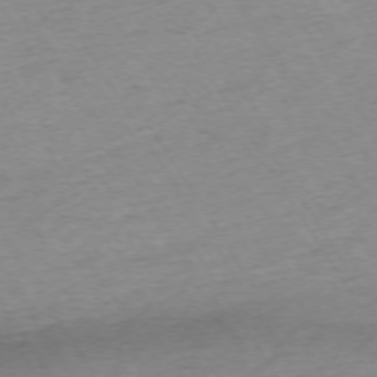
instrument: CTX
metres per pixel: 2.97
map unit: Ap
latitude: -73.1053
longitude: -68.5357
